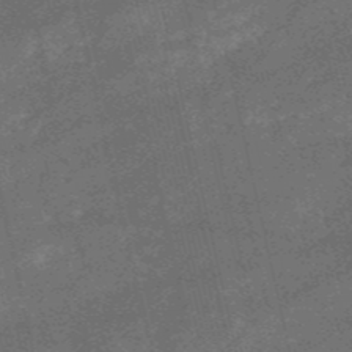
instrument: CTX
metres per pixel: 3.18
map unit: HNb
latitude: -52.6518
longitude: -40.4034
